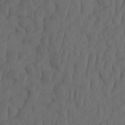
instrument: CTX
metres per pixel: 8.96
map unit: HNhu
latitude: -2.1983
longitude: 13.8989
